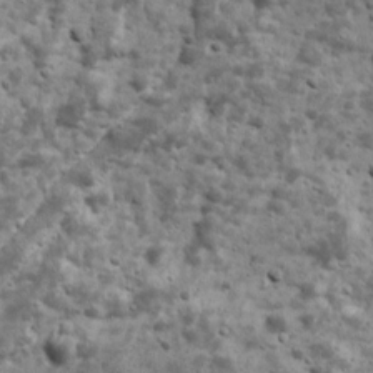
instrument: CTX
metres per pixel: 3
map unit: Ave
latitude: 16.9136
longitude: -134.1011
